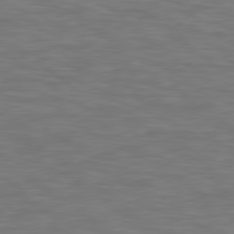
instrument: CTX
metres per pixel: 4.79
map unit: Hpe
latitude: 78.3279
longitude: 175.4265
